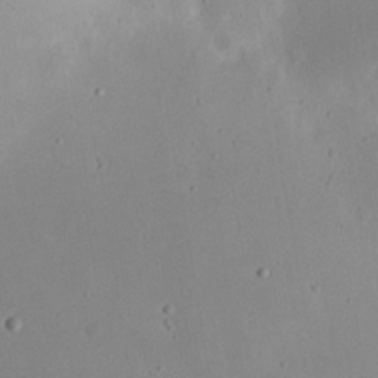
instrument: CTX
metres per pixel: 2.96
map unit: Nhu
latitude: 23.7261
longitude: -72.7436
